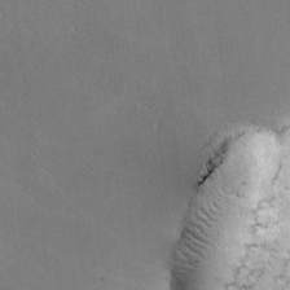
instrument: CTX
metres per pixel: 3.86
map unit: lHvf
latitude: -8.6140
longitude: -100.7057
